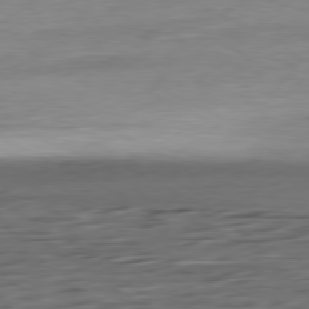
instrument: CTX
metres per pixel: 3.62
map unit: Ap
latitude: -80.9920
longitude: -95.2348
